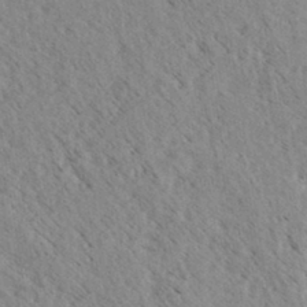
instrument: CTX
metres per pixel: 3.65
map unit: eHh
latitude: 34.8380
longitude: -140.2900
